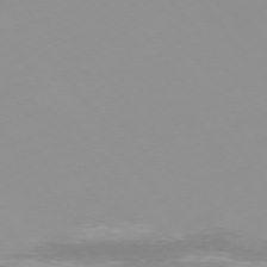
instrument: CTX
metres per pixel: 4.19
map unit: Hpe
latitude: -75.7478
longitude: -11.3293
